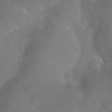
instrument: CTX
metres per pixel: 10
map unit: Nhu
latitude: 24.6679
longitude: -52.4601
